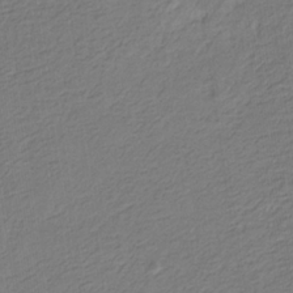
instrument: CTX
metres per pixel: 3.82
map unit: eHb
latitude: -30.1228
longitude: 67.0864
